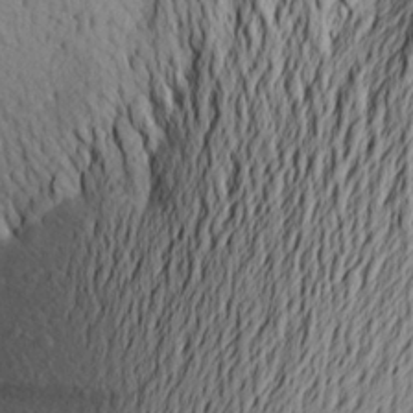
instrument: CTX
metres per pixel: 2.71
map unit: Aa
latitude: 23.8394
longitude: -149.6127
